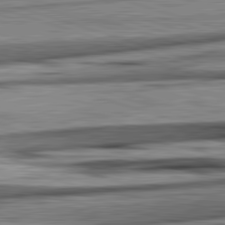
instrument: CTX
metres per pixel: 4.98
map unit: lApd
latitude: 82.6490
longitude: 160.0472
